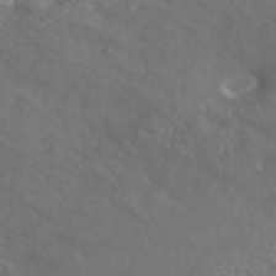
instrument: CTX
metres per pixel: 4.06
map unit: ANa
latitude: 42.8758
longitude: 28.8786
